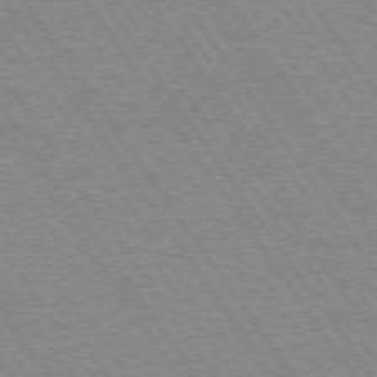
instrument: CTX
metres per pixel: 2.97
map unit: Hpe
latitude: 74.1956
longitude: -140.7246
